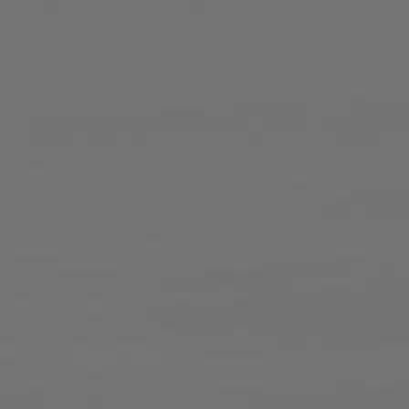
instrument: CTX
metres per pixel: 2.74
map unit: lApd
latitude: 82.2900
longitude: -154.2900
